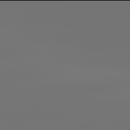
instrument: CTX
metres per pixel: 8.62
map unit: lApd
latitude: 81.9906
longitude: -154.0444
